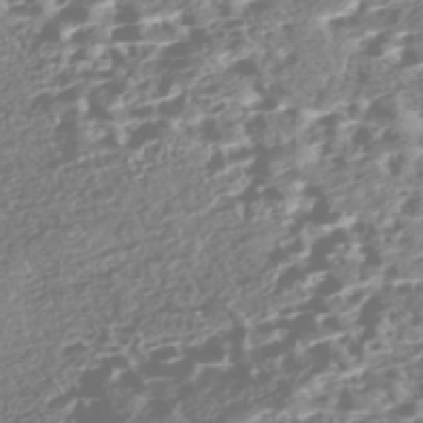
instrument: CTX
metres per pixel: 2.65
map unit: Nhe
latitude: -46.9541
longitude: -172.7624
